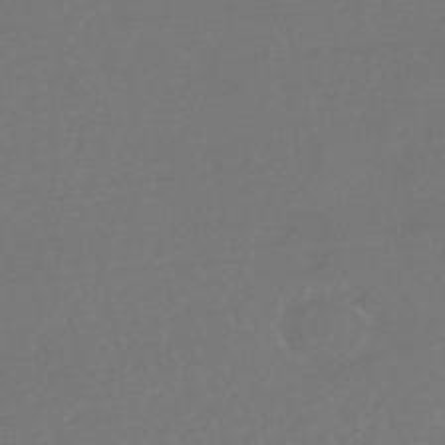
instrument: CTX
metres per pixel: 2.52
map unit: HNhu
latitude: -42.6896
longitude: 93.6533
